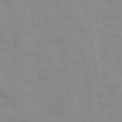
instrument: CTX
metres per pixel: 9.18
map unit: Ave
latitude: 13.8395
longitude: -103.8961
